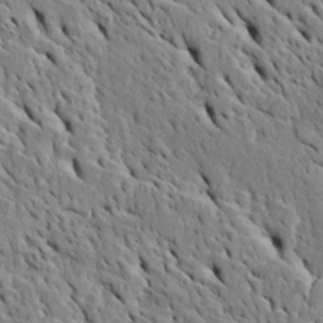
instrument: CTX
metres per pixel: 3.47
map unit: Htu
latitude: -4.9919
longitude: 153.3320
